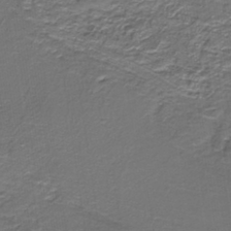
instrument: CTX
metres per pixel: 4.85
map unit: lHb
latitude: -39.6344
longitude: 53.3887
